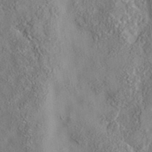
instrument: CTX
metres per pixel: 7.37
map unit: eAb
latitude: 35.4993
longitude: 107.5210
